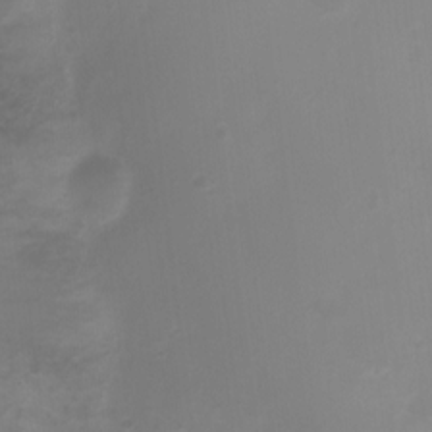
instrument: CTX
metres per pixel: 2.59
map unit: Ht
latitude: 2.8191
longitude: -22.7246
